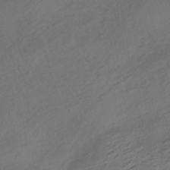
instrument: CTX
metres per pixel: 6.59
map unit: HNhu
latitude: -42.5384
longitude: 104.6896
